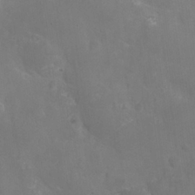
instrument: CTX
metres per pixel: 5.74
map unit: Nhu
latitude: 27.1781
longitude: -55.9339
